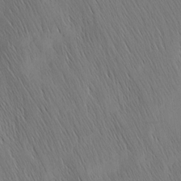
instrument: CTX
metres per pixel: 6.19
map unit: Nhu
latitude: -4.5762
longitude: -151.3859
